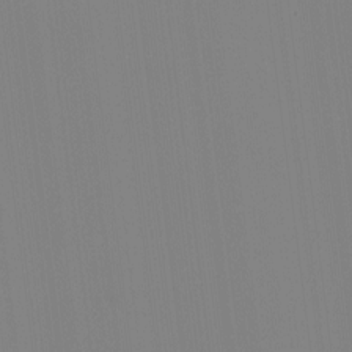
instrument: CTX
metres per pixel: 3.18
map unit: HNhu
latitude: -1.8045
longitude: -6.1200
